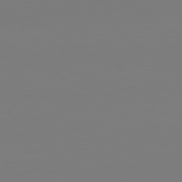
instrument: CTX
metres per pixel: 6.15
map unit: Hpe
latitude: -81.9556
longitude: 8.2172
